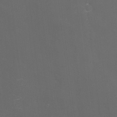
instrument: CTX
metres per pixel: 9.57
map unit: eHh
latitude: -4.5384
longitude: 19.4076
